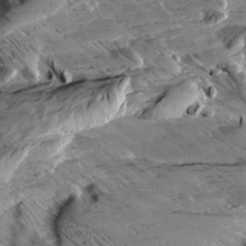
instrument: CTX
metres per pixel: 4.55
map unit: Aa
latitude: 10.1767
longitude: -141.4993
